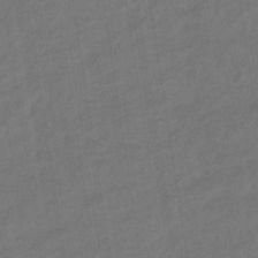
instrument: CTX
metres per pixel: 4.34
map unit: eHb
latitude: -36.3684
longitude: 79.2187
